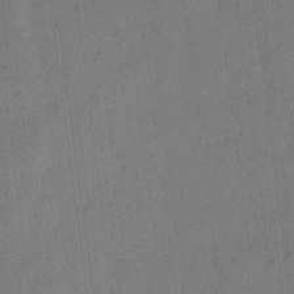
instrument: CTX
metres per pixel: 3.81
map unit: eHh
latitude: 13.0837
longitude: -68.5168
